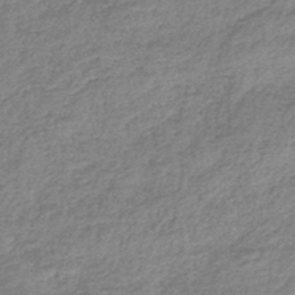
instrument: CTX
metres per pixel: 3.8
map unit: lHb
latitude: -44.2740
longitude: 70.5385
